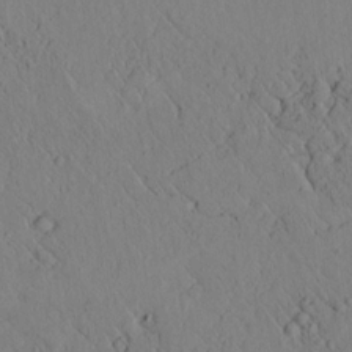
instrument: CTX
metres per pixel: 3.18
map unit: lAvf
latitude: 6.4034
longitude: 159.4643
